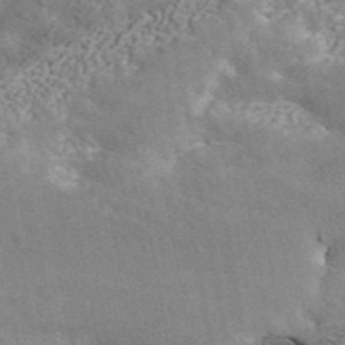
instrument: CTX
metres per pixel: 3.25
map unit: ANa
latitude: 44.3278
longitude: 45.3888
